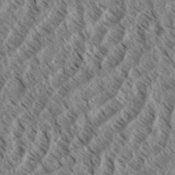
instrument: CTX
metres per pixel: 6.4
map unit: eHh
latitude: 34.5923
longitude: -139.2726
